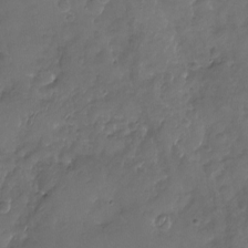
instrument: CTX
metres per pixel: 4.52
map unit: Nhu
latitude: -19.7478
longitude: -57.9339
